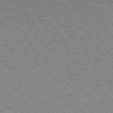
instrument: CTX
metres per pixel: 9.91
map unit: Ap
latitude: -75.6533
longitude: -64.5924
